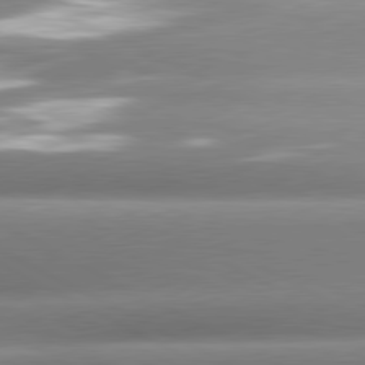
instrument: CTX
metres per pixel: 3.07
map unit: lApd
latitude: 80.6301
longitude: -158.7624
